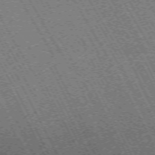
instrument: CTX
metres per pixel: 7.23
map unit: Hpe
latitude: -70.8030
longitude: 10.7652
